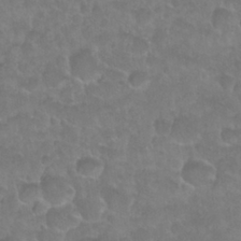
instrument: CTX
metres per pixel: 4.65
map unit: Nhu
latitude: 27.1592
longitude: -52.8380
